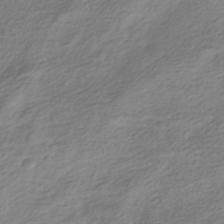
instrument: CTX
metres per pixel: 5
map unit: HNhu
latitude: -41.5021
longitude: 99.3887
